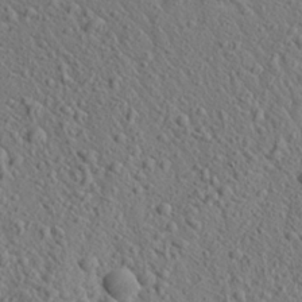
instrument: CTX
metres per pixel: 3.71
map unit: Aa
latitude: 27.1781
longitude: -142.2523
